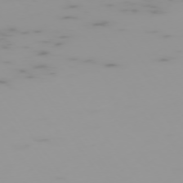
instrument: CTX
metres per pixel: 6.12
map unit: Hpe
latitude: -74.6897
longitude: 7.9556
